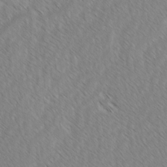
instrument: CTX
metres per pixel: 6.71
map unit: lAvf
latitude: -2.5006
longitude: -113.9717
